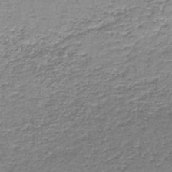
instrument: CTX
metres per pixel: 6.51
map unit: lHb
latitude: -44.3495
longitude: 57.5588
